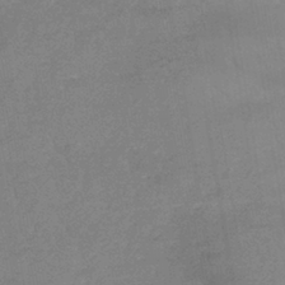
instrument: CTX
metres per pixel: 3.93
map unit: lHb
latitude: -40.0283
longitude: 66.2739
